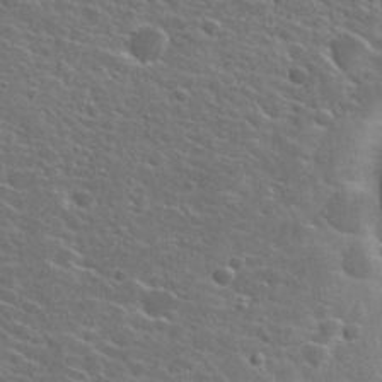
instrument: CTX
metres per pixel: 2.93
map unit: Hto
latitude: 27.1214
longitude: -46.8758
